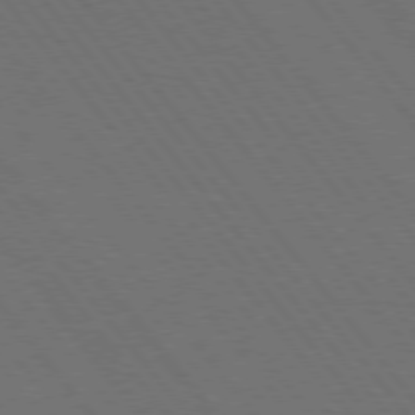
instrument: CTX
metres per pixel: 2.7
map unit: Hpe
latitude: 75.4804
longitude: -138.0633
